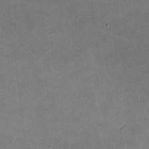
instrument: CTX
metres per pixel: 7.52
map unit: lHvf
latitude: -11.2376
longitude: -102.9325
